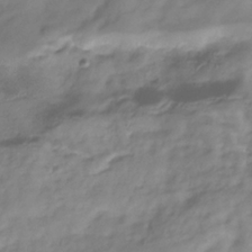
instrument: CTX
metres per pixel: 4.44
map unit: Hve
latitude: -33.4833
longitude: 90.3118
